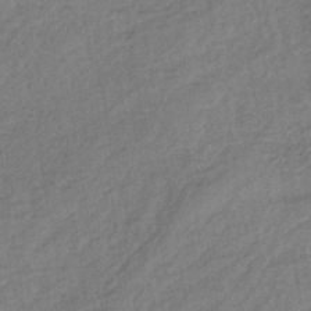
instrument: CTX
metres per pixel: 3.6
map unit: lHb
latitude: -38.1984
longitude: 71.2376
